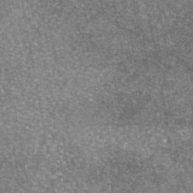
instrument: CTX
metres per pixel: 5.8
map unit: eAb
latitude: 46.9325
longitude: 107.4833
